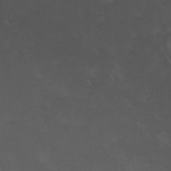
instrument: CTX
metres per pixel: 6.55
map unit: HNhu
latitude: 6.1767
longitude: 14.2173
